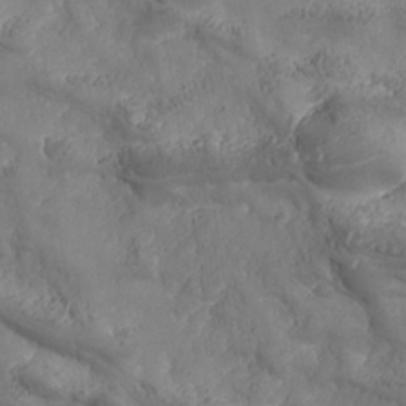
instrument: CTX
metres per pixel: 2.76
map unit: Nhe
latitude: -37.1809
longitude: 138.5952
